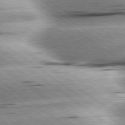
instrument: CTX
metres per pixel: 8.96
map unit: Hpe
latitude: 79.0459
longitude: -154.9892
